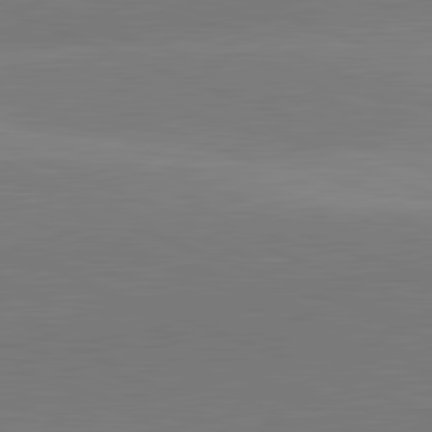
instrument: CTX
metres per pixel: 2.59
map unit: lApd
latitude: 82.0633
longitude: 137.4076
